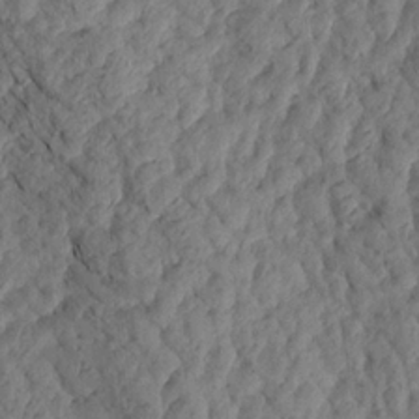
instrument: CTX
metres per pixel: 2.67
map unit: Aa
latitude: 18.2522
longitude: -145.9339
